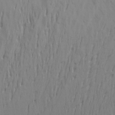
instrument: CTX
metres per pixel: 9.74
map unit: Aa
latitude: 21.0648
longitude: -142.5735
